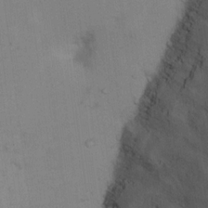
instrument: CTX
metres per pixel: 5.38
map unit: Ht
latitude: 12.9136
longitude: -41.1403
